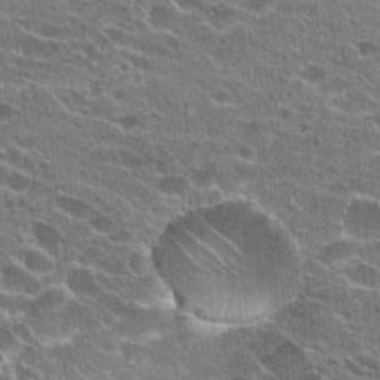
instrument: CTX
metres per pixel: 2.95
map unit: Hto
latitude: 23.5938
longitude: -43.0647
